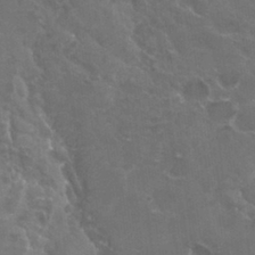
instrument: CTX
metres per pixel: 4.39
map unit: Hto
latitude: 30.2523
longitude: -43.6883
